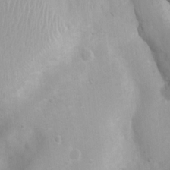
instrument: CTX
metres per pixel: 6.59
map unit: Htu
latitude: 3.7071
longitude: -21.9150
